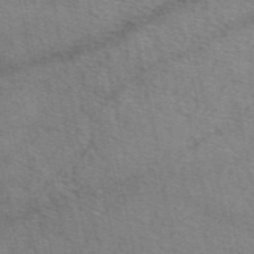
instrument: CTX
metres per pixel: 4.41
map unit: eAb
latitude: 50.9513
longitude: 108.5574
